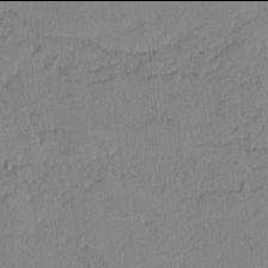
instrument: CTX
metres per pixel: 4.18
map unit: lAvf
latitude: -2.0094
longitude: -105.4427
